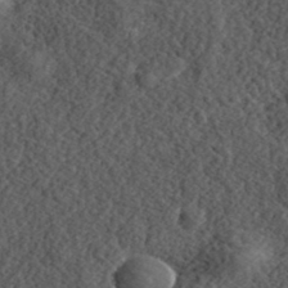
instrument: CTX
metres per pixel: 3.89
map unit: eHh
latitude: 36.3279
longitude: -79.5560
